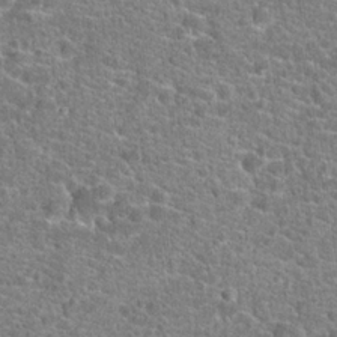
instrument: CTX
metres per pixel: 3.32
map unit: Hto
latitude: 20.0633
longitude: -43.7450
